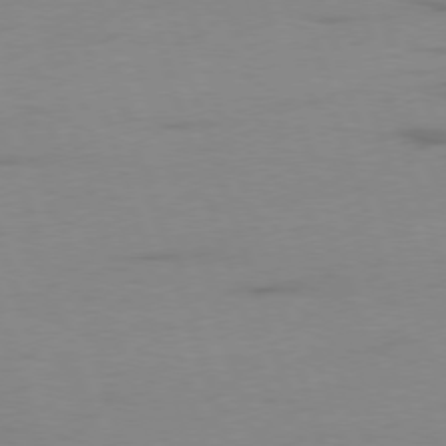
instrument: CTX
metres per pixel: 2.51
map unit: Ap
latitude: -76.1417
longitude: -73.7072
